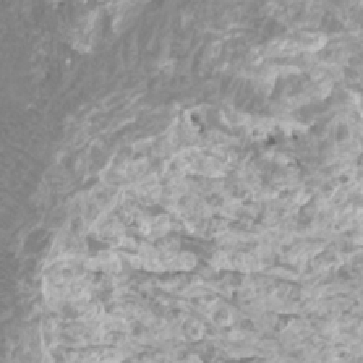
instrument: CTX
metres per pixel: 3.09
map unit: Htu
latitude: 3.8016
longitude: -21.1781
